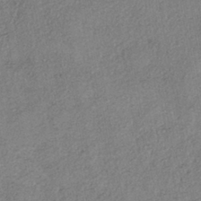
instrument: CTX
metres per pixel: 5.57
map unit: eHh
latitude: -41.7289
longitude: 120.1605
